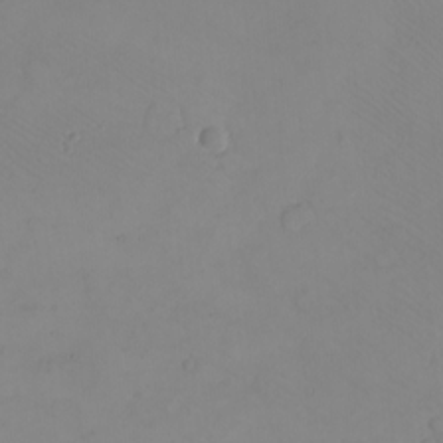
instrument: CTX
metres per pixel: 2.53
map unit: eHh
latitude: -9.2565
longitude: -68.4223
